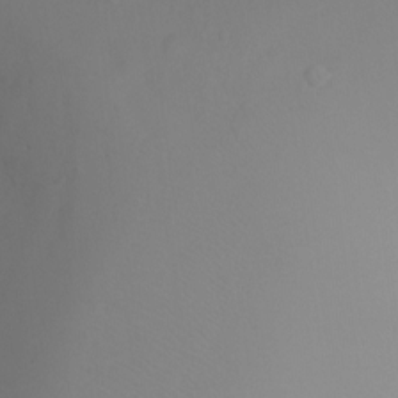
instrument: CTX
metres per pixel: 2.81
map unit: Ht
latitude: -4.4440
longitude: -27.3671
